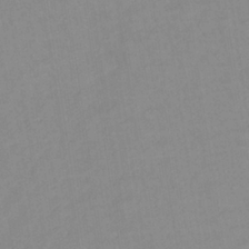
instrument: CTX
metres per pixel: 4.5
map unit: lHb
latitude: -34.6707
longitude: 72.7652
